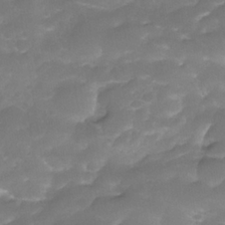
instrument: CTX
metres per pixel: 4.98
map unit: Nhe
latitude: -34.8030
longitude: -146.5546
